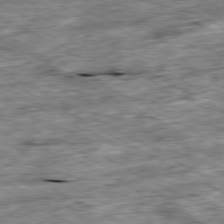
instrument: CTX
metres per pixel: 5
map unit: Ap
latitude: -80.5196
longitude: -88.9514
